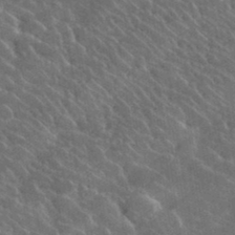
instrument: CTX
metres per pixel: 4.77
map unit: lHvf
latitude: 36.8569
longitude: -90.4979
